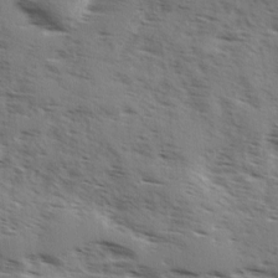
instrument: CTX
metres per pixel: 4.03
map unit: Ave
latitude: 1.4993
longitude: -110.8569
